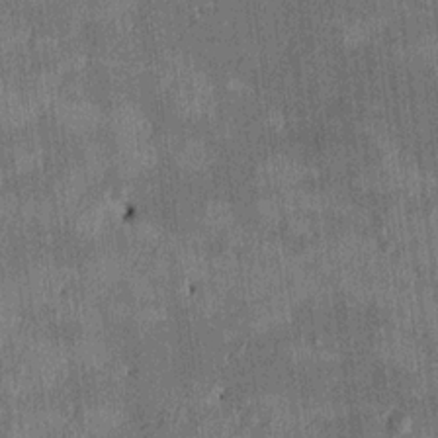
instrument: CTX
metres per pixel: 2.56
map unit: HNhu
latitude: 0.7624
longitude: -6.1389
